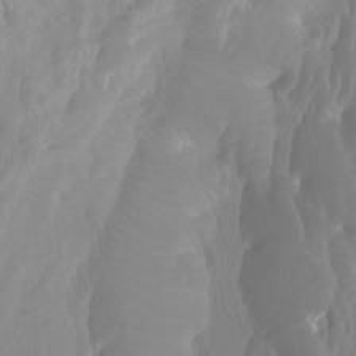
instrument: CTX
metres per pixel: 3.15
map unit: Ht
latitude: -1.8801
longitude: -17.7261
